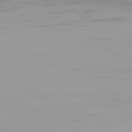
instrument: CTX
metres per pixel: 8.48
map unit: Hpe
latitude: 77.9339
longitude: -142.2334
